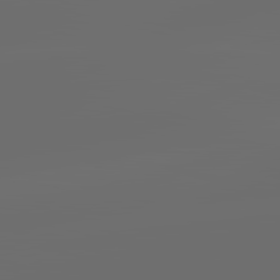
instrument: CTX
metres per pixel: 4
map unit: lApd
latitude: 83.8394
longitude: -128.9325
